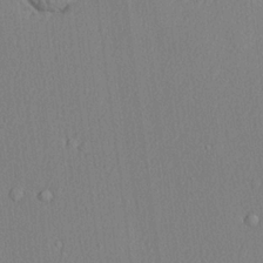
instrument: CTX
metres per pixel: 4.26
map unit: lHvf
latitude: 21.7828
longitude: 142.5195
